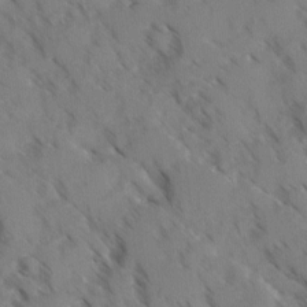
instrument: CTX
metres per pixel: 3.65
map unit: Ave
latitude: -0.5007
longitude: -111.0459
